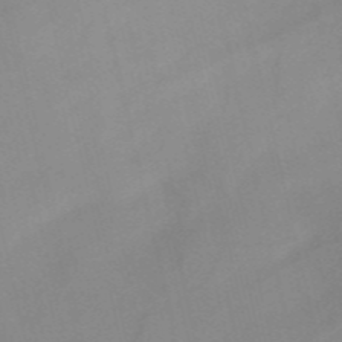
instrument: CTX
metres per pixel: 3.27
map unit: HNb
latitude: -55.0676
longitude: -45.5938
